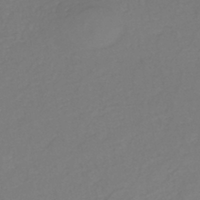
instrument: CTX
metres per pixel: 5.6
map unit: eHh
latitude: -44.2551
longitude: -29.5749
